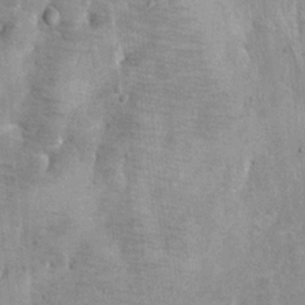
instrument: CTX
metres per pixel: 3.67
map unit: Hto
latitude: 11.7639
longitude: -36.4790
